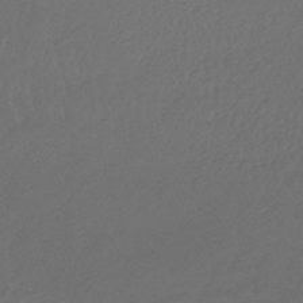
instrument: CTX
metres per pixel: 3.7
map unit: lHb
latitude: -43.5021
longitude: 67.8422
